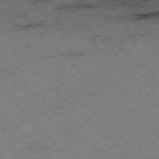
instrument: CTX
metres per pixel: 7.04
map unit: Hpe
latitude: -76.8975
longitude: -16.5168
